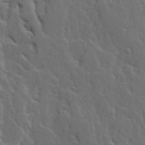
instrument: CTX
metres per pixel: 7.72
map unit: Ave
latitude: 14.3657
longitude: -135.7449
